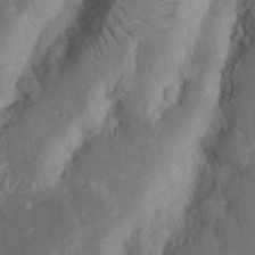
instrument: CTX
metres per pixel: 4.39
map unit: Nhu
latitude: 16.6679
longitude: -74.7246
